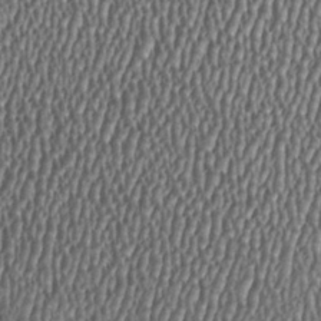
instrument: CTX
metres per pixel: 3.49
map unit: HNhu
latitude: 1.2725
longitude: 0.3118
